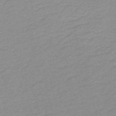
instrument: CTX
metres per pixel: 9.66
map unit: HNb
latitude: -48.3684
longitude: 57.0297
